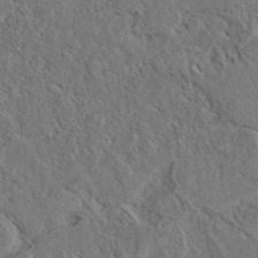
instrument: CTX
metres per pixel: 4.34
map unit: eAb
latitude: 38.0822
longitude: 112.7841
